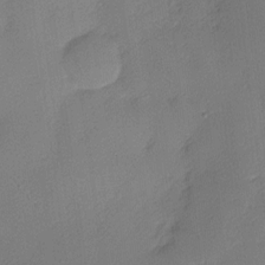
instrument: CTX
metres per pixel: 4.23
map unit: Nhu
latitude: 1.6882
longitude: -75.4049
